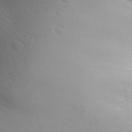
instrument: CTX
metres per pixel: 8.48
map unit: Aa
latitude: 30.6869
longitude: -142.8758
